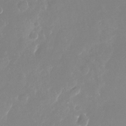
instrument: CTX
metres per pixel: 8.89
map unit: Nhu
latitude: -25.5777
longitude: -72.8947
